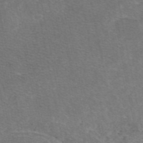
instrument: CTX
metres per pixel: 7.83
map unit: eAb
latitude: 47.5938
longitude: 115.9178
